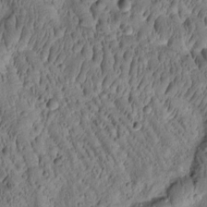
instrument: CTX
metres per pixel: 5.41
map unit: Htu
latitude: -2.2928
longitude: 171.4077
